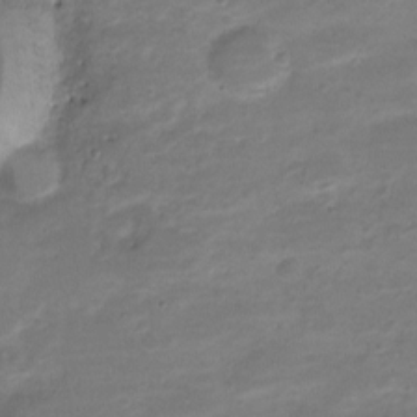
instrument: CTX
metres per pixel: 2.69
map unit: Nve
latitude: -20.7274
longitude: 103.9367
